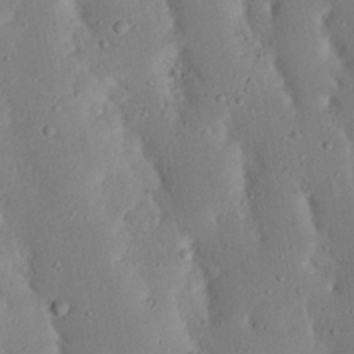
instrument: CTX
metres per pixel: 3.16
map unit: Nhu
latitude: 23.2348
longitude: -72.7247
